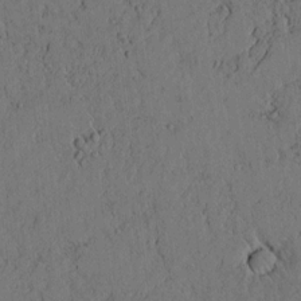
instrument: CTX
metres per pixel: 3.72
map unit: lAvf
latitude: 4.7435
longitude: 159.3698
